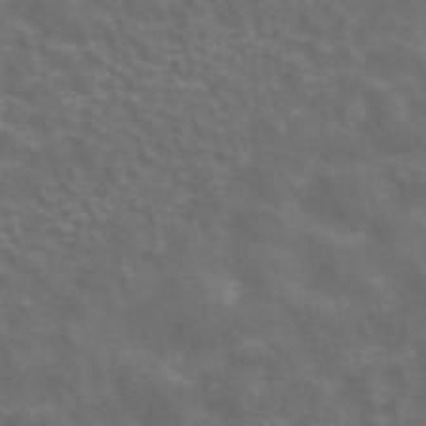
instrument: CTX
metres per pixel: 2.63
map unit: ANa
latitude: 43.6127
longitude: 24.2172
